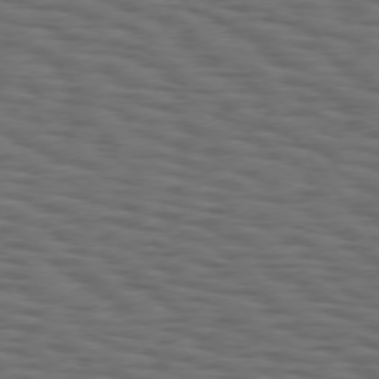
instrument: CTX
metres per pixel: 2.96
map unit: Hpe
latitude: 75.1592
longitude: -133.6505
